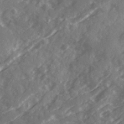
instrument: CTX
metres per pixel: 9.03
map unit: Ave
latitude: 19.6694
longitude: -130.5546
